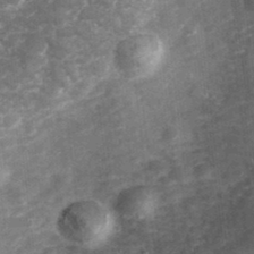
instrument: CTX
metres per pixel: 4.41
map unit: Hve
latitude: 32.9703
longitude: 151.4454
